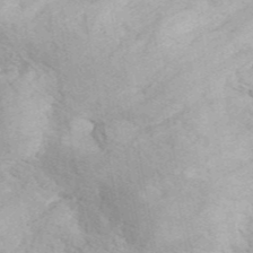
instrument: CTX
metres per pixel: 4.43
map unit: ANa
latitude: 44.8947
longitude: 38.5573
